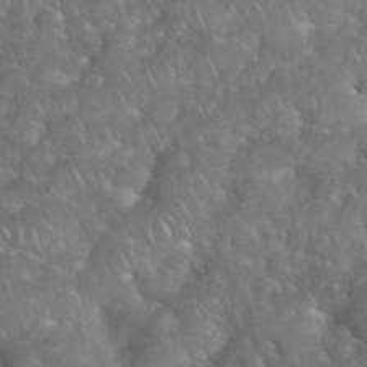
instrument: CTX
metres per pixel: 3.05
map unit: eHh
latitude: 39.4615
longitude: -58.2523
